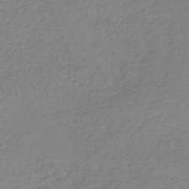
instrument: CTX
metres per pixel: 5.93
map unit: eHh
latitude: -44.9164
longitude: -29.3859
